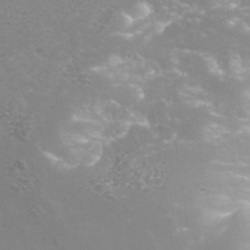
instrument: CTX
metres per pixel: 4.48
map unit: Nhe
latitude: -36.4440
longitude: -91.0458
